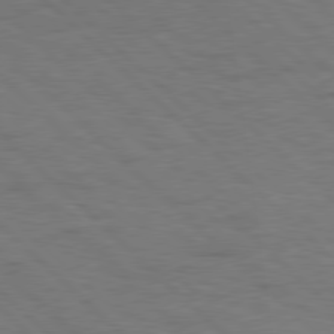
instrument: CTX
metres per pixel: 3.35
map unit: Hpe
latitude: 77.7449
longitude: -155.2726
